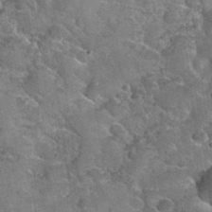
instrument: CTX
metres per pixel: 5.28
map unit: Nhu
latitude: 32.1010
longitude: -52.9513
